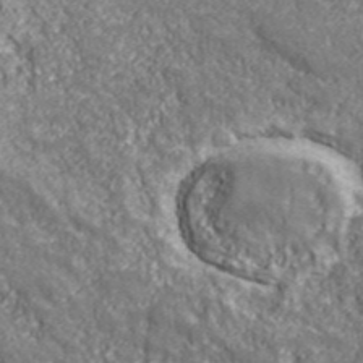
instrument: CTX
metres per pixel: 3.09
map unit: eHh
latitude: 42.6680
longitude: -91.5371
